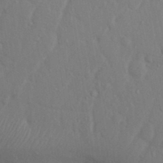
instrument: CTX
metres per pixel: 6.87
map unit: Nhu
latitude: 13.1970
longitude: -28.3656
